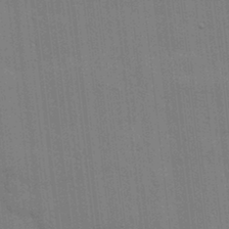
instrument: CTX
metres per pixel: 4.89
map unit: lHvf
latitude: 17.8772
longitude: -113.4048
